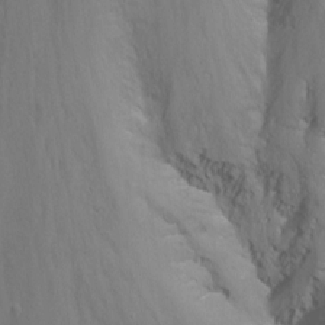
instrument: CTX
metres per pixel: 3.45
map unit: Nhu
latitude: -8.7841
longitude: -47.9717
